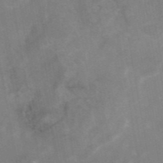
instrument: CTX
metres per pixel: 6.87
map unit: eAb
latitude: 45.2726
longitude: 121.8800
